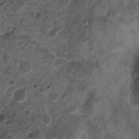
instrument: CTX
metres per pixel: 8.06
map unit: Nhu
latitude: 5.6505
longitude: -18.1011
